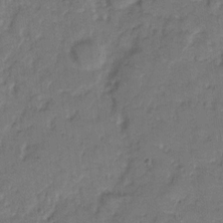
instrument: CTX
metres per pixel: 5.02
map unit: eHh
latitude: 8.6680
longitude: -64.2334
